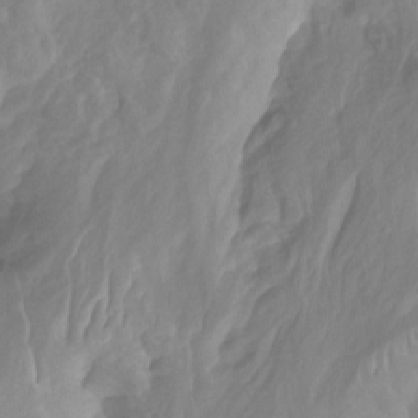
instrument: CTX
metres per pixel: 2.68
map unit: Nhu
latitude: -12.8219
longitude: -63.7450
